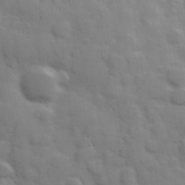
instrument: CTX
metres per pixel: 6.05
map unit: Hve
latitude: 31.0837
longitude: 150.6141
